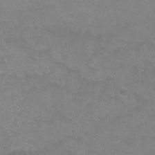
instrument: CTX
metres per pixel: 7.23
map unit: Nhu
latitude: 27.4427
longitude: -54.4979
